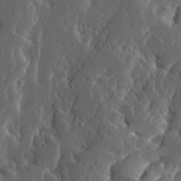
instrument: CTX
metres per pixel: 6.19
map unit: Ave
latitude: 13.8206
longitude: -136.3090
